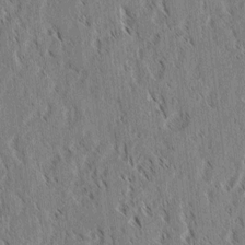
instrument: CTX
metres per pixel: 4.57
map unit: lAvf
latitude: 2.3278
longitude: -106.1956
